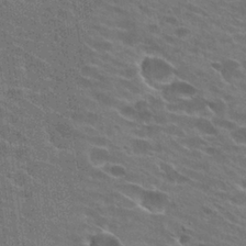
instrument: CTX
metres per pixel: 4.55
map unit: Hto
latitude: 25.8016
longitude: -43.0081
